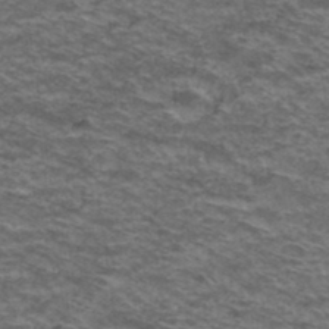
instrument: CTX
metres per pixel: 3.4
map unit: Hto
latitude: 38.3278
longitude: -41.8205
